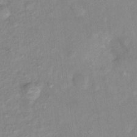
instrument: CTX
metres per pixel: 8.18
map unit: Ht
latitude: -13.7478
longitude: -58.0633
